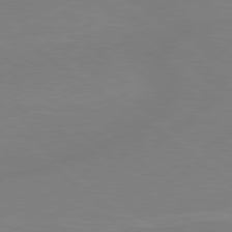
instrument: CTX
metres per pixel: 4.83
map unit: Hpe
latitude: 79.0459
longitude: -149.0270
